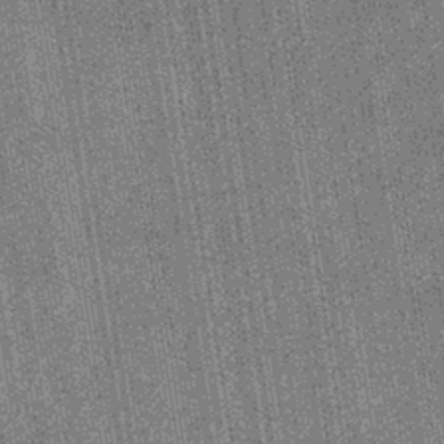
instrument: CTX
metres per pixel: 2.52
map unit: eHb
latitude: -40.3495
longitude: 82.5951
